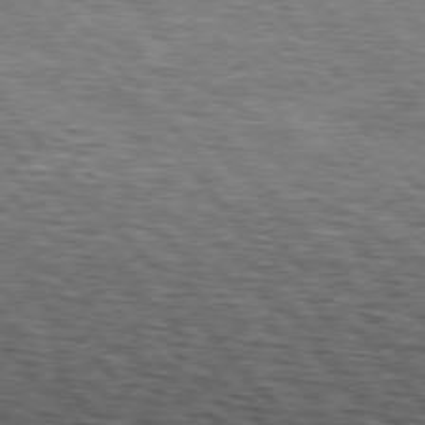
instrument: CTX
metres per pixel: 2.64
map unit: lApd
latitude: 76.6679
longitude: -74.1200
